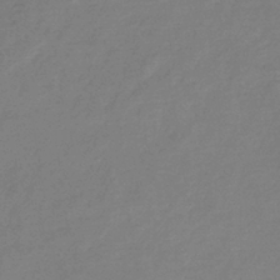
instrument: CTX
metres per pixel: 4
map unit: eHb
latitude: -37.8044
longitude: 78.6329
